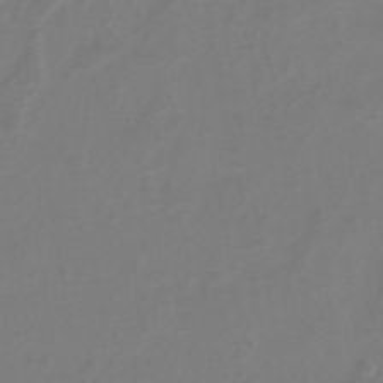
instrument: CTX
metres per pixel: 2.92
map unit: eHh
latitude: -39.4832
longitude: -26.4790
